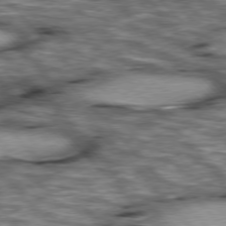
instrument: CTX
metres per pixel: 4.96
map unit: lApd
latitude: 76.6112
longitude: -49.8016
